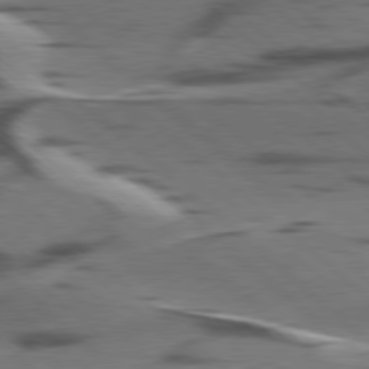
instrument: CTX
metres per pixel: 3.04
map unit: lApd
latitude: 78.5168
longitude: -49.3482
